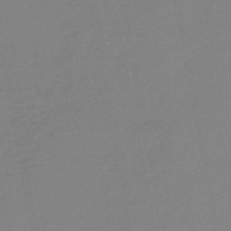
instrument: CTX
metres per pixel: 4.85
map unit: HNb
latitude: -46.4062
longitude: 56.0094
